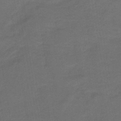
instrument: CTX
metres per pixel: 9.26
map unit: HNb
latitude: -42.9352
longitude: 51.3132
